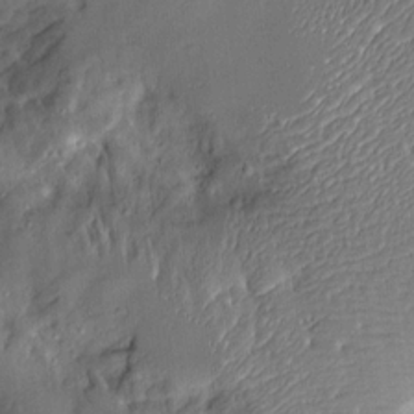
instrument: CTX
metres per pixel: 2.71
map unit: Aa
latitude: 13.4993
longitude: -139.9717
